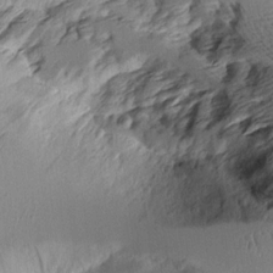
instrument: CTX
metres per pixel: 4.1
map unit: Aa
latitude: 11.5371
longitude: -126.9892
